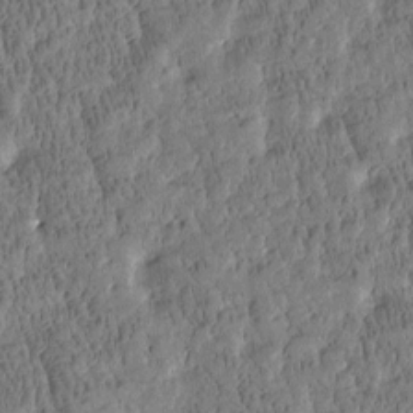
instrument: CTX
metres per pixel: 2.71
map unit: Htu
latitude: -4.0283
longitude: 175.3131
